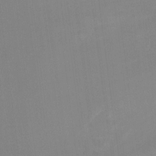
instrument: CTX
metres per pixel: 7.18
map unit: Htu
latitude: -14.7464
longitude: -48.6868
